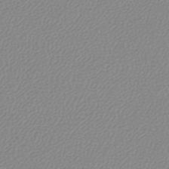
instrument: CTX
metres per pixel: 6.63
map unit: lHb
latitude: -45.5210
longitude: 75.5022
